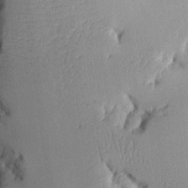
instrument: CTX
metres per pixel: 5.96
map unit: Aa
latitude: 10.6491
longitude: -127.7639
